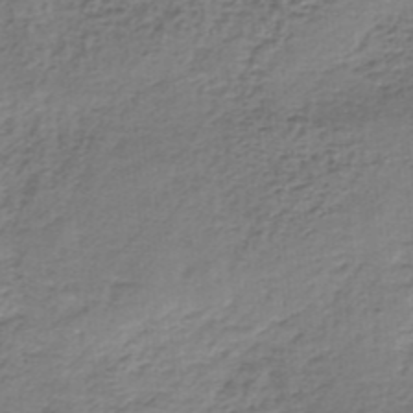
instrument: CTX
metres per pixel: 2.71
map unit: lHb
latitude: -36.1227
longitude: 60.1228
